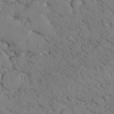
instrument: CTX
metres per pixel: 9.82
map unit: lHvf
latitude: 14.3090
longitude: 178.7841
